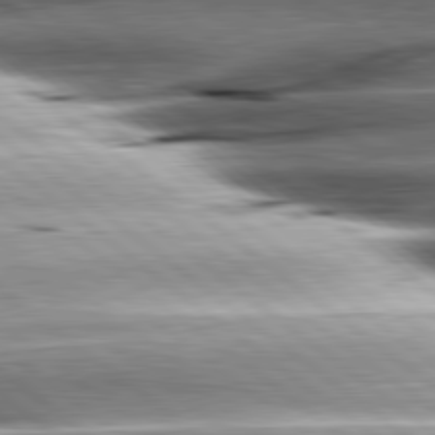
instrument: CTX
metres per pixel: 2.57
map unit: lApd
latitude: 80.8002
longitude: -143.6316
